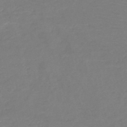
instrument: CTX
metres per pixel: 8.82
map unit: HNb
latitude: -49.6911
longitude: -44.1200
